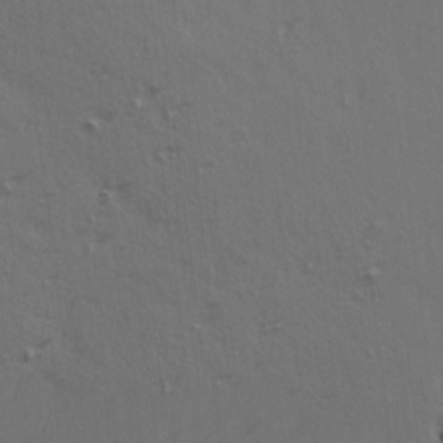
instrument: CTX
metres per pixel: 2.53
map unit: Ave
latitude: 14.5168
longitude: -105.7261
